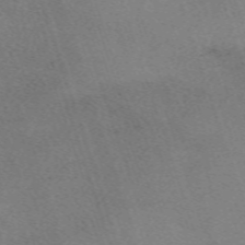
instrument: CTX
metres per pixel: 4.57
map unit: eHh
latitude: -63.0297
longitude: 50.1795
